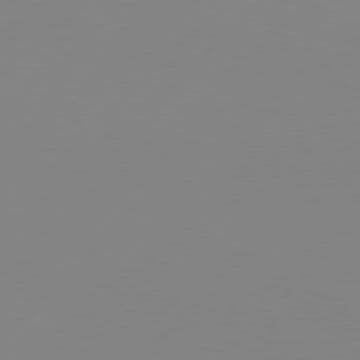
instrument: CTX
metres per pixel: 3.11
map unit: Hpe
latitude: 77.3103
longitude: -131.4427
